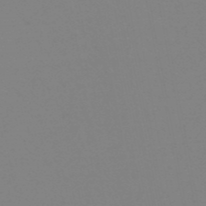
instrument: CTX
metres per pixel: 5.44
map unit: eHb
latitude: -50.4818
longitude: 74.2551
